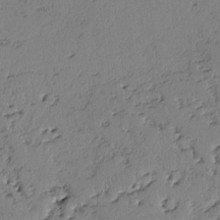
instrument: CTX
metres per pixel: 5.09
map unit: lAvf
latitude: -2.9352
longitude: -105.9906
